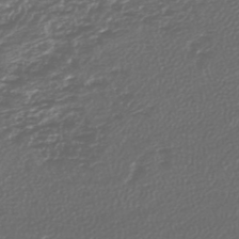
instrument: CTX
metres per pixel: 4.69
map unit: lHb
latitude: -43.5588
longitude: 71.0109
